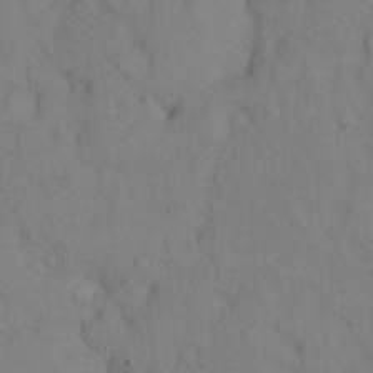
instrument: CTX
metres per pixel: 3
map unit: Hto
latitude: 12.8758
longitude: -61.4993
